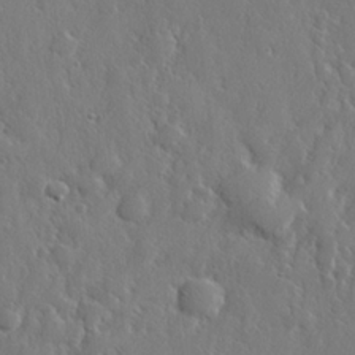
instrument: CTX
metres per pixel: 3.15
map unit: lHvf
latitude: 23.0269
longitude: 144.8975
